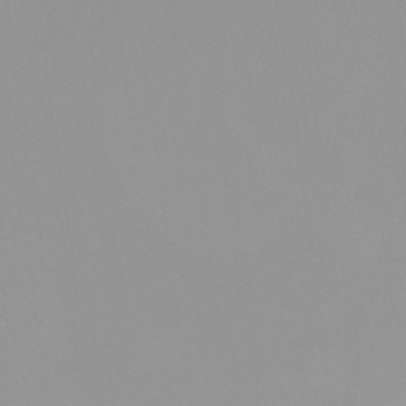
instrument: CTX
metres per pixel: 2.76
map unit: Htu
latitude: -6.1228
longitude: -71.6316
